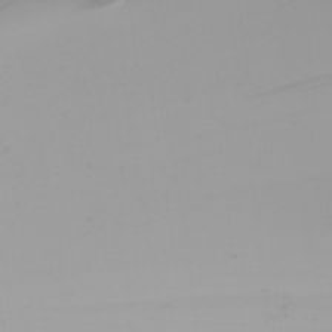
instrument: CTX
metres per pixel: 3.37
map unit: Nhu
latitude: -6.6707
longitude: -95.9150
